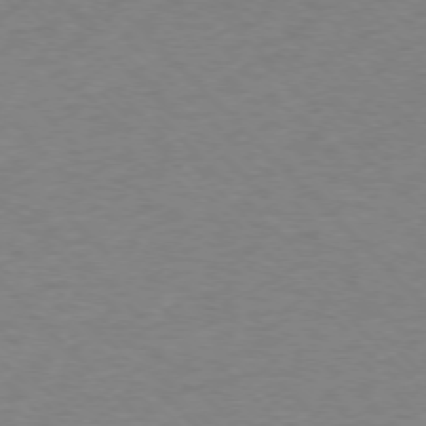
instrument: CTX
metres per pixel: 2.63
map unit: Ap
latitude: -76.0283
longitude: -78.8191
